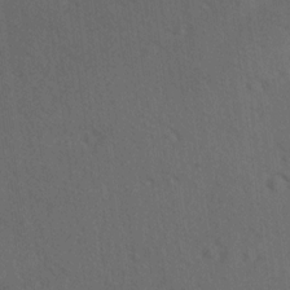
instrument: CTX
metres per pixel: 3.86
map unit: lAvf
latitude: -9.0675
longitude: -121.1781
